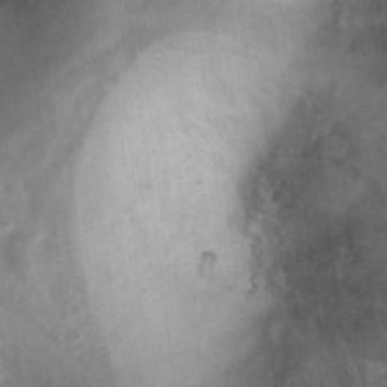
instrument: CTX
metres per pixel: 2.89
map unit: Ht
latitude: 7.2537
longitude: -30.4034
